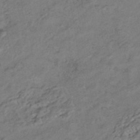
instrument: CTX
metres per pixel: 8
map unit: HNhu
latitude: -41.7855
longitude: 107.2754
